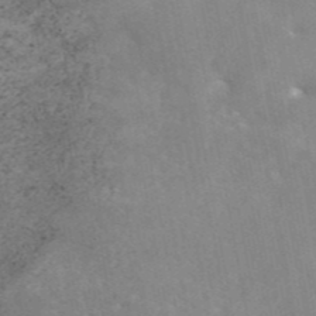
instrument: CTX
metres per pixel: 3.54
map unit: eAb
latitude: 45.4993
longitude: 124.4629
